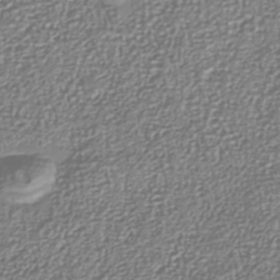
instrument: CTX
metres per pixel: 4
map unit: Nhu
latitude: -40.2739
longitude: -81.5938
